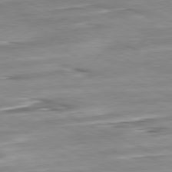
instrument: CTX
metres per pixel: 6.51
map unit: Ap
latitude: -81.3888
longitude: -87.7260
